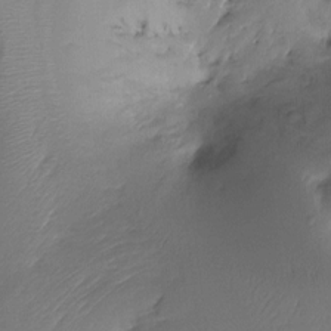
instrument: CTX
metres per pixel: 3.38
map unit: Ht
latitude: -16.2362
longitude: -45.4993
